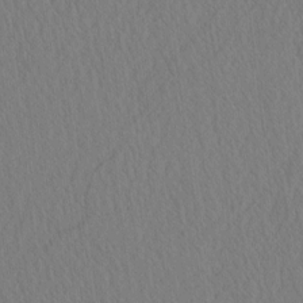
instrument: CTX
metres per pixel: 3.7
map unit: eHh
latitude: -3.3131
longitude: 16.3685
